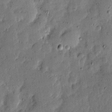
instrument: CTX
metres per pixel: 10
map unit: eHh
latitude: 5.7827
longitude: -71.2348
